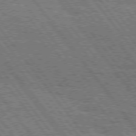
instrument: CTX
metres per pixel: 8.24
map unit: Hpe
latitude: 75.8017
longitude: -152.5735
